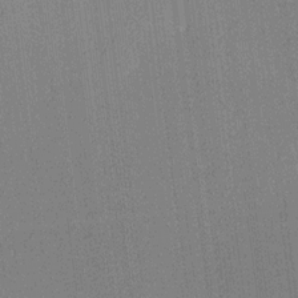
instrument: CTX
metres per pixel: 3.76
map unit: Ave
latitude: 12.6113
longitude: -107.3671
